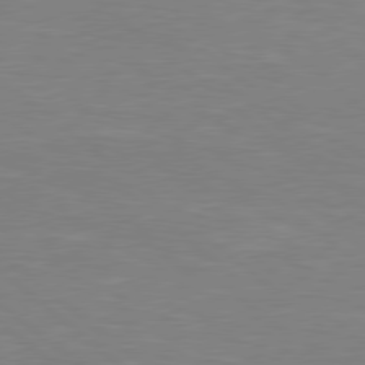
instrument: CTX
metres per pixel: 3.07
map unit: Hpe
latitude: 78.6113
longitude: -125.6693
